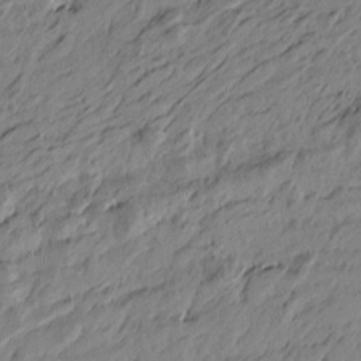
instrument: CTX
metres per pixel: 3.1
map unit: Htu
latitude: -5.3887
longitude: -179.6505
